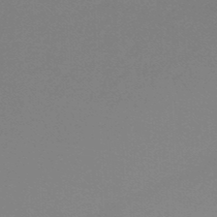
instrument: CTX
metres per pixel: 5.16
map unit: lHb
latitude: -45.1998
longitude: 63.9745
